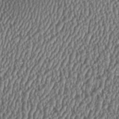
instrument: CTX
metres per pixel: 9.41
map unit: HNhu
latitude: 1.2914
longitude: 0.3685
